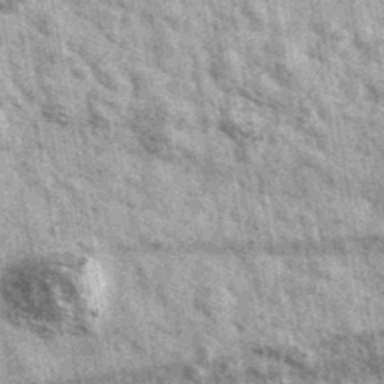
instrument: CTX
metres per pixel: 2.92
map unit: Ave
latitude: 40.7624
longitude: -106.4790
